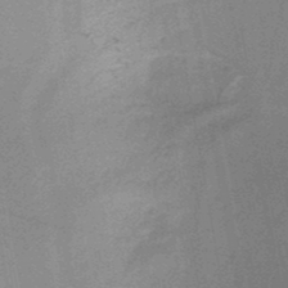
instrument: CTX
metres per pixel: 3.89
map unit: HNb
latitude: -47.5399
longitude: -39.9150
